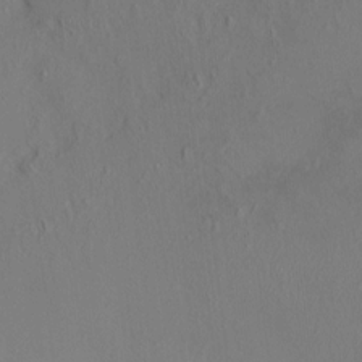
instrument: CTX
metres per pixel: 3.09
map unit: HNhu
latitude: 5.3104
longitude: 13.5966
